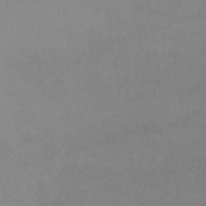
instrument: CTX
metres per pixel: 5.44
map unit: lHb
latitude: -41.9178
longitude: 66.9731
